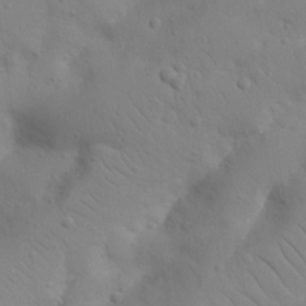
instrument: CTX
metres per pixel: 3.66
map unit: Nhu
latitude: 22.7813
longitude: -74.1200
